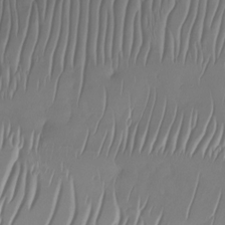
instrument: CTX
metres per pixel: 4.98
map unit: Nhu
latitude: -27.7477
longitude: -64.7813
